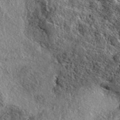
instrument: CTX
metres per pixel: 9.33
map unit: eAb
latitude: 39.8016
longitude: 111.8611
